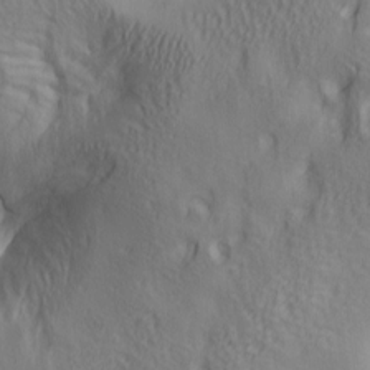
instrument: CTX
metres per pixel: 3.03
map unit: lAa
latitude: 5.3671
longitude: -114.2900
